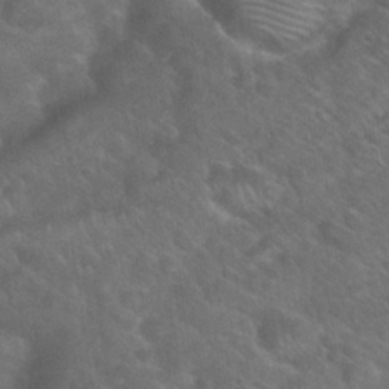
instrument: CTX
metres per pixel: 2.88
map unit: Nhu
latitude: 26.6491
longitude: -55.7638
